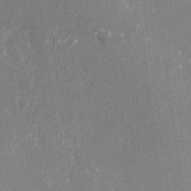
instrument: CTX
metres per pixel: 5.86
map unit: Nhu
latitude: -25.2754
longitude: -71.9339
